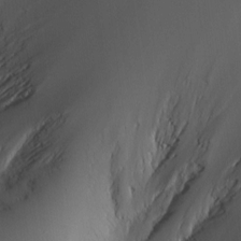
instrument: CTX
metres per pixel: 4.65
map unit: Nve
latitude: -8.0094
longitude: 175.7099
